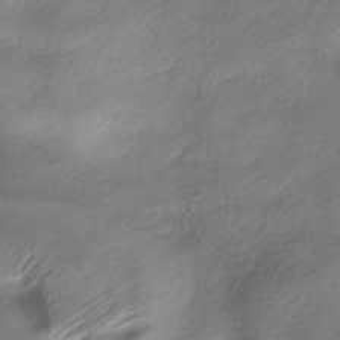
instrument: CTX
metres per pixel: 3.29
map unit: HNhu
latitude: -40.4440
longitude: 100.2361
